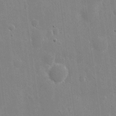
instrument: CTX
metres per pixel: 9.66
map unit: eHh
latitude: 9.8961
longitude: -69.9717
